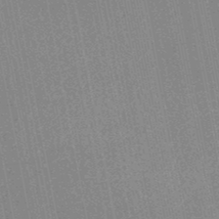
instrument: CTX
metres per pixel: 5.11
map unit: HNhu
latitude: -48.5196
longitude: 99.2943
